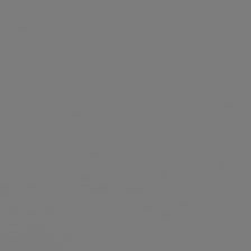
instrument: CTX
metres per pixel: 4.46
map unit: Hpe
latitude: 76.2144
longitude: -127.4049
